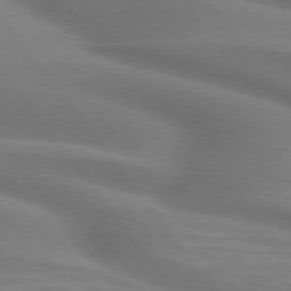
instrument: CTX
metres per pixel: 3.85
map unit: lApd
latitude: 75.1592
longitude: -59.9906
